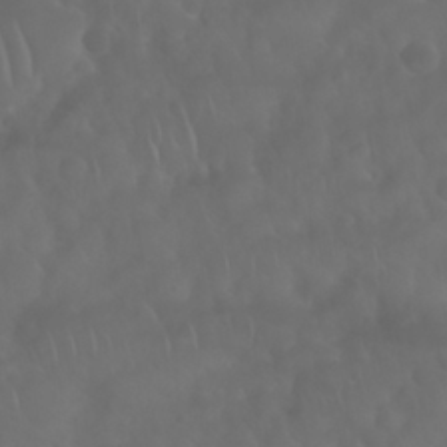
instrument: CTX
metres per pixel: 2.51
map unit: Nhu
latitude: 28.4601
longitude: -65.3104
